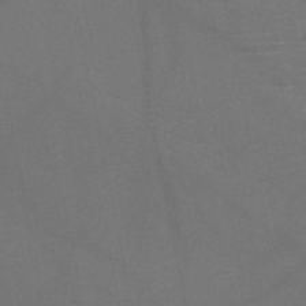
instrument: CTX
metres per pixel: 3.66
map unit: HNb
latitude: -46.9352
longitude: -44.7435
